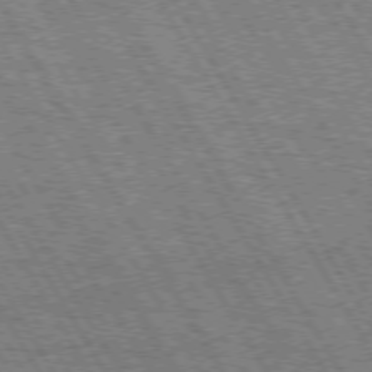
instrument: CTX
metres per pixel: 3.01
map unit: Hpe
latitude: 73.1026
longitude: -142.6302
